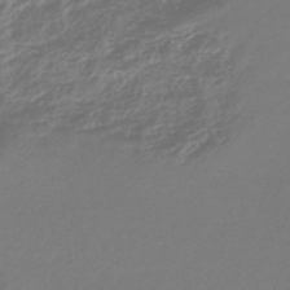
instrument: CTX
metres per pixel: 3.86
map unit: lHb
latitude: -44.9920
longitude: 73.3887
